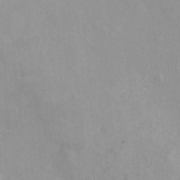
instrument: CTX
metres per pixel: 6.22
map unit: HNhu
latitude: 6.6679
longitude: -1.6882
